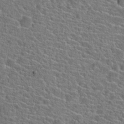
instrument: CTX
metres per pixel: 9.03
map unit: Hto
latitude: 23.5371
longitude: -44.9325
